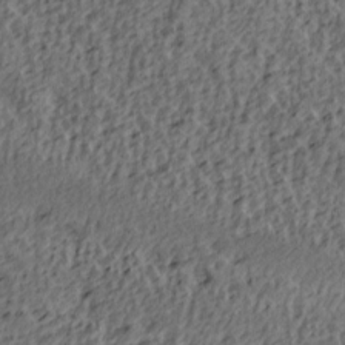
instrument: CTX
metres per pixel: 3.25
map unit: lAa
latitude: 4.2711
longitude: -113.4804
